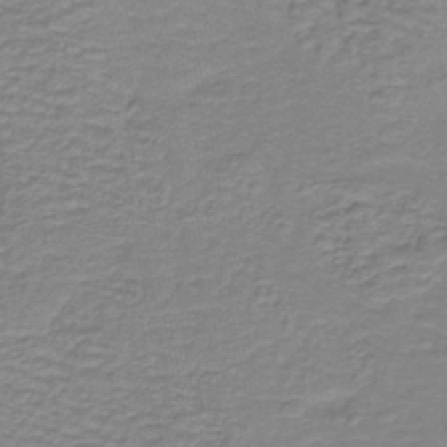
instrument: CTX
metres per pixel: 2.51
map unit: lHb
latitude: -40.1795
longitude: 61.8989
